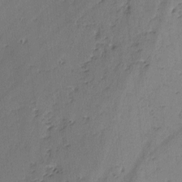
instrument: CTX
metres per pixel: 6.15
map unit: lAvf
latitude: -2.8785
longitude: -105.8773
